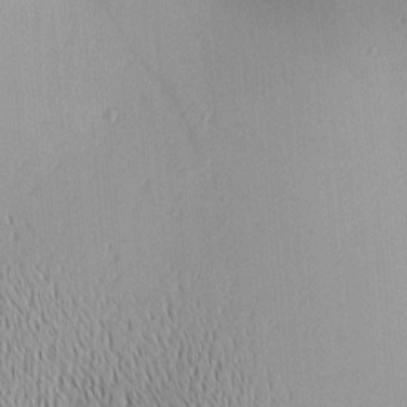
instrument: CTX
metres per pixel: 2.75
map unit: lAa
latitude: 1.9339
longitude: -116.2145
